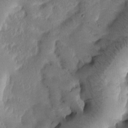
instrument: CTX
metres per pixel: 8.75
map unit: Htu
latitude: -3.5777
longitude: 166.7463
